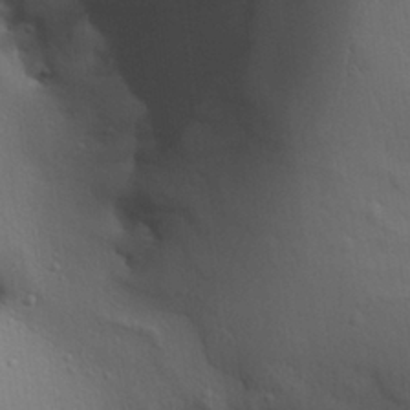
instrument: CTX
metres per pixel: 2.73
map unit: Aa
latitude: 27.3671
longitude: -138.6490
